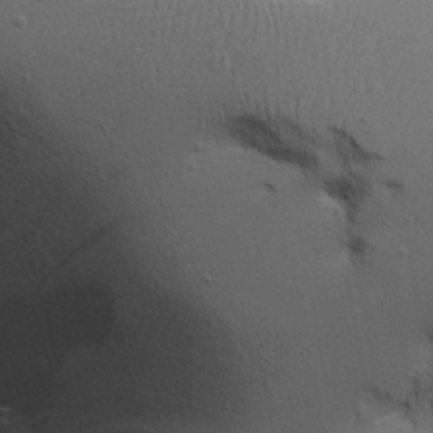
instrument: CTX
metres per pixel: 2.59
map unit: Aa
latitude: 17.8017
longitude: -126.0633
